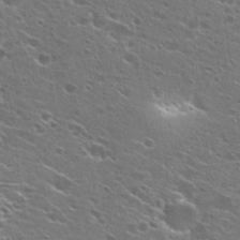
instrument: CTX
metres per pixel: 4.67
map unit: Hto
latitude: 26.4412
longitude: -44.8758
